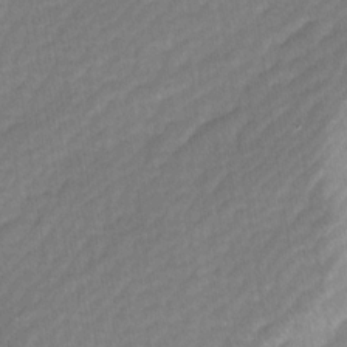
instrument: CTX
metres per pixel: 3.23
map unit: Ave
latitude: -0.8408
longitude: -113.8583
